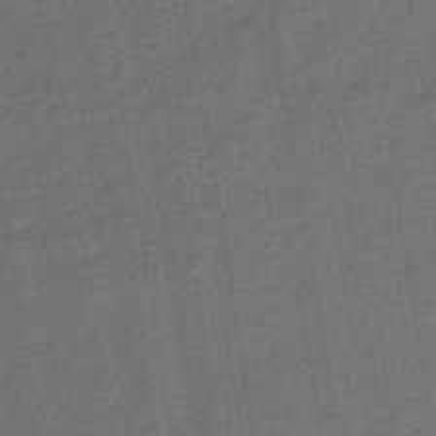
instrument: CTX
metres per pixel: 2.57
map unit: lHb
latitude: -39.9556
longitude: 72.5196
